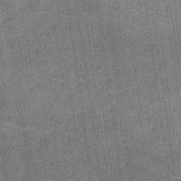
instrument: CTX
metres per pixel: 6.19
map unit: eHb
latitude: -30.6896
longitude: 64.2551
